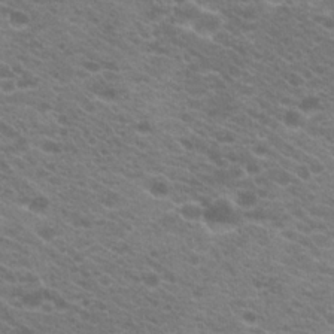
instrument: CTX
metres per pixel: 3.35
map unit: Hto
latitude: 20.2712
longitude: -37.8395
